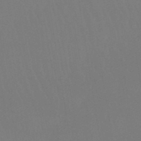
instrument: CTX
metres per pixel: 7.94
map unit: eHb
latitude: -49.5777
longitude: 67.8422
